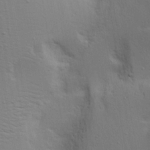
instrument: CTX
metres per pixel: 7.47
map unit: Aa
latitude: 17.8394
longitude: -125.4048
